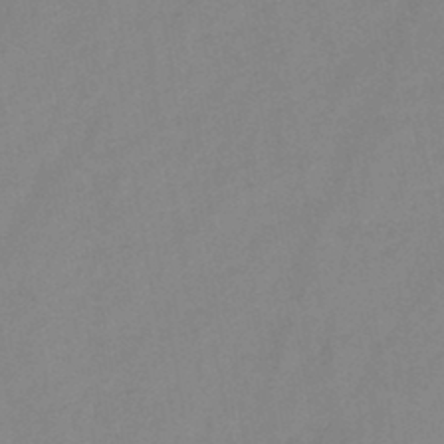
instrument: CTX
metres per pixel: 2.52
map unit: HNb
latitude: -45.9367
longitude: -38.9514
